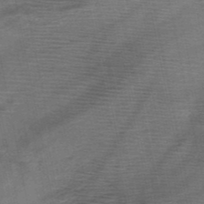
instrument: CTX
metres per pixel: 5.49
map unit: HNb
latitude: -49.4266
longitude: -42.6113
